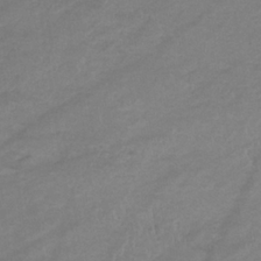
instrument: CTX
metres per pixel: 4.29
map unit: eHb
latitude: -33.4833
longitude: 68.3873
